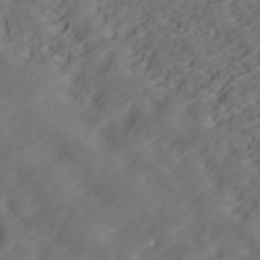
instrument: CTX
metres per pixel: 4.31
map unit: ANa
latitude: 41.4426
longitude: 54.3873
